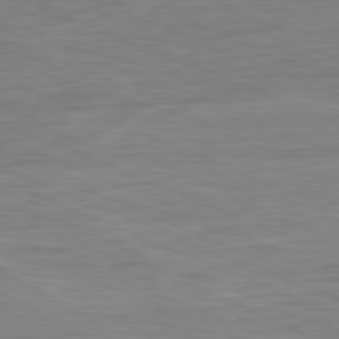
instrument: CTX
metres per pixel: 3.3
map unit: Ap
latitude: -81.2943
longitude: -80.2711
